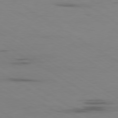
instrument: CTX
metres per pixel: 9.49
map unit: Ap
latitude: -80.2173
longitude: -102.6301
